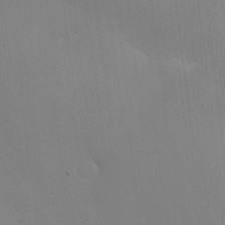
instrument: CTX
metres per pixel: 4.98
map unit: Nhu
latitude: 25.5371
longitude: -70.9514
